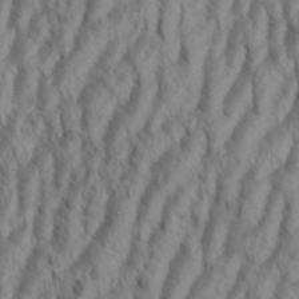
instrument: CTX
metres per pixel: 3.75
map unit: Aa
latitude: 34.2333
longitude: -137.5560
